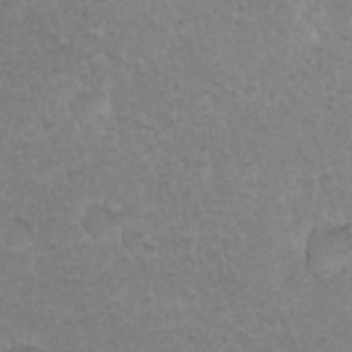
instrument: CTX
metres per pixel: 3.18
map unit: Nhu
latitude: 28.7057
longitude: -54.9325
